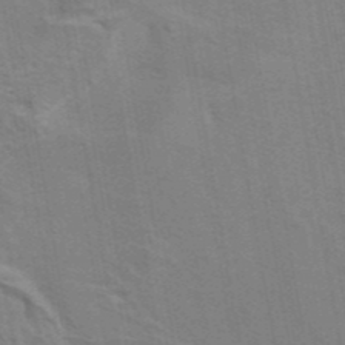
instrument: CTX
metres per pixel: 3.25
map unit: eAb
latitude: 42.9136
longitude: 107.7667
